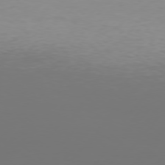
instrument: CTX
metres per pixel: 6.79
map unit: Hpe
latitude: 75.4804
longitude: -129.3104
